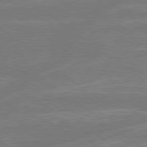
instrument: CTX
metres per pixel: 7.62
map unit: Hpe
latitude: 78.8002
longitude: -130.1578
